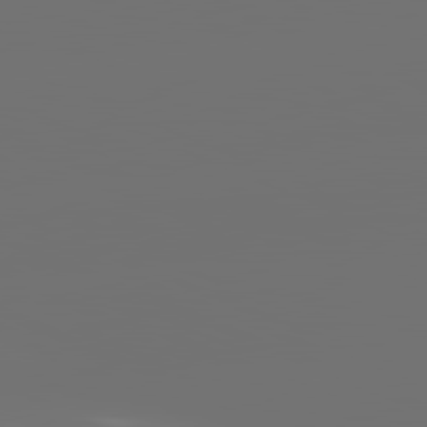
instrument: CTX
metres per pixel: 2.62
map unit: lApd
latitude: 81.9717
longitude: -152.5924
